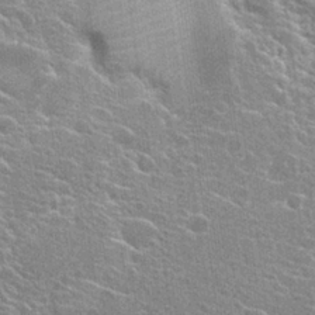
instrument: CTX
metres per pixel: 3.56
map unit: Hto
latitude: 24.6112
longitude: -40.3089
